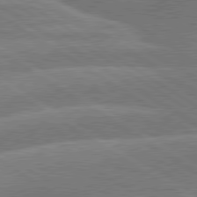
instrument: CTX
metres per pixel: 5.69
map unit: lApd
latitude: 79.9339
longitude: -132.7624
